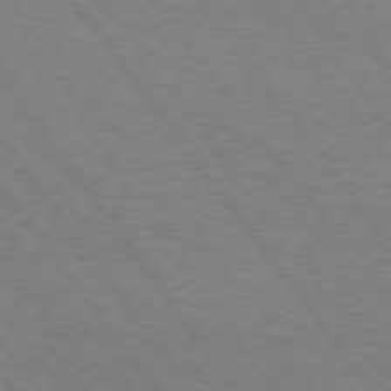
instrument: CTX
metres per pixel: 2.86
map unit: Hpe
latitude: 75.0270
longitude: -144.7057
